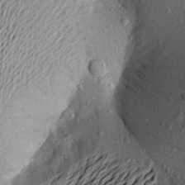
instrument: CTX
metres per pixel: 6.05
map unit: Aa
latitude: 19.5749
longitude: -148.9514
